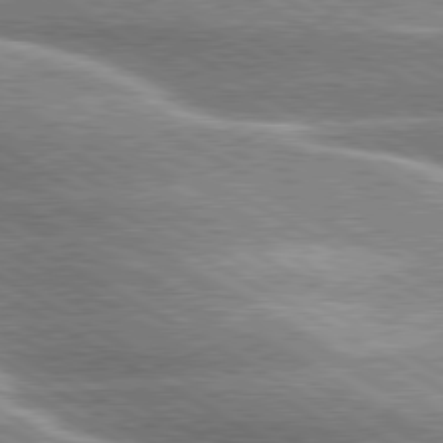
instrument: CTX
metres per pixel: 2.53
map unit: lApd
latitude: 80.0255
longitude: -121.2348
